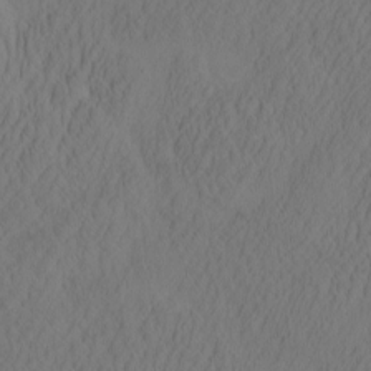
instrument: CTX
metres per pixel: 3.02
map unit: eHh
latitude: -2.7085
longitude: 16.1984
